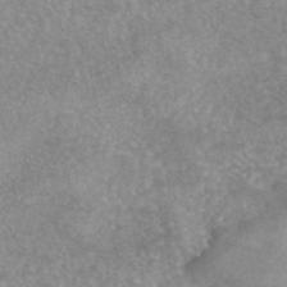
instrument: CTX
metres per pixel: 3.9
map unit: eAb
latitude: 45.3292
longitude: 104.9541
